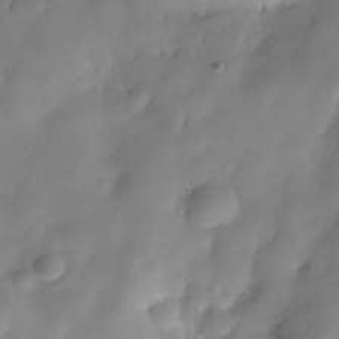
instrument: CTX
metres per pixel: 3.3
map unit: Hve
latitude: -30.0283
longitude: 94.5762
